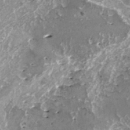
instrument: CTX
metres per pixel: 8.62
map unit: HNhu
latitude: 1.3481
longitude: 6.1983
